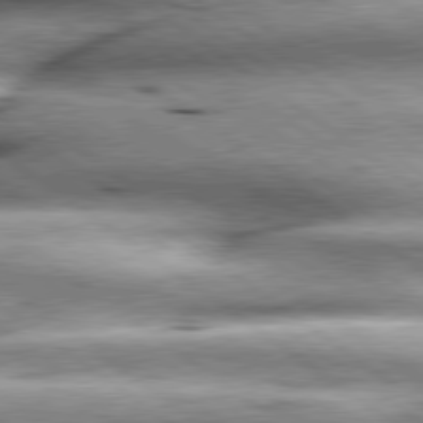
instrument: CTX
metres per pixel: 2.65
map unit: lApd
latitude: 79.6883
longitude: -140.8002
